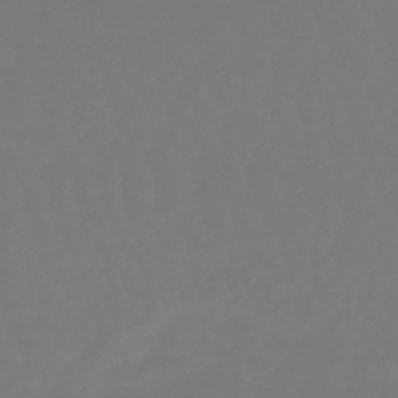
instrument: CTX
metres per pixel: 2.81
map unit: lHb
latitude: -50.4440
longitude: 80.0283
